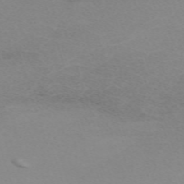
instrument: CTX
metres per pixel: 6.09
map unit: eHh
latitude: -62.5196
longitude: 48.7463
